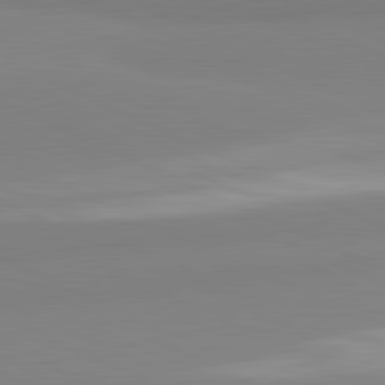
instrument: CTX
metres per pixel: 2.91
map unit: lApd
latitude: 81.8016
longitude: 178.9730
